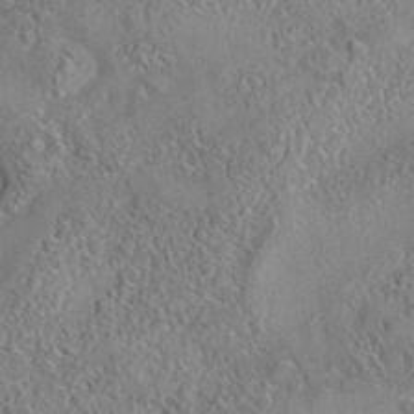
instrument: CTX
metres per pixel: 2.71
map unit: eAb
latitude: 35.5749
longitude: 114.1228
